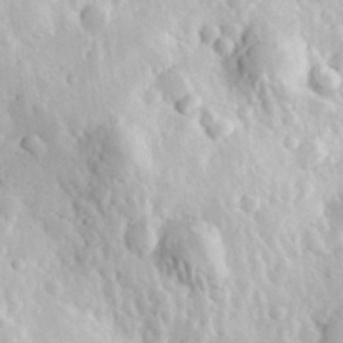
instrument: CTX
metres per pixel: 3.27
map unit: Hve
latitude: 24.6490
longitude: 146.4818
